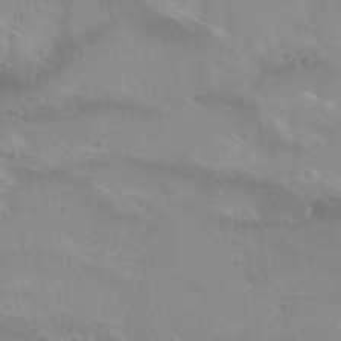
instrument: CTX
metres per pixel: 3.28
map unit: Hto
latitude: 26.7435
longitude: -40.1766
